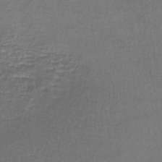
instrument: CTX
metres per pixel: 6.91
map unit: lHb
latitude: -42.7085
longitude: 59.0297
